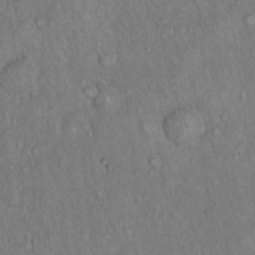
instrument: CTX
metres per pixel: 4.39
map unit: Hto
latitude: 15.6127
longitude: -57.4993
